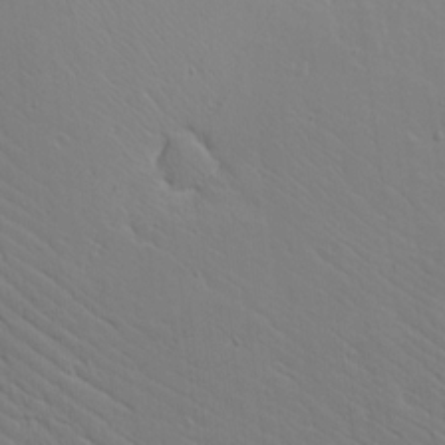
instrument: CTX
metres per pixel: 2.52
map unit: lAvf
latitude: 16.3089
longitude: -126.4412
